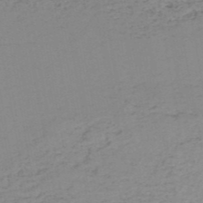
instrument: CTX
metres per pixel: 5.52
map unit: HNb
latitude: -51.1242
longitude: -52.9136
